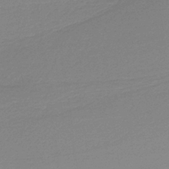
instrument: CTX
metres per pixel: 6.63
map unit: HNb
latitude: -37.0864
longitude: 55.2376
